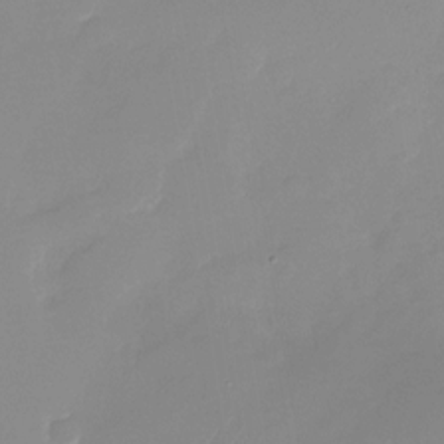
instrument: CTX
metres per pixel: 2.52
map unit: Nhu
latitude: -28.2928
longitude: -63.7828
